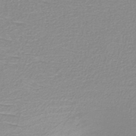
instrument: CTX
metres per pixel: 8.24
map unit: HNb
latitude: -45.4454
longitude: -44.9702
